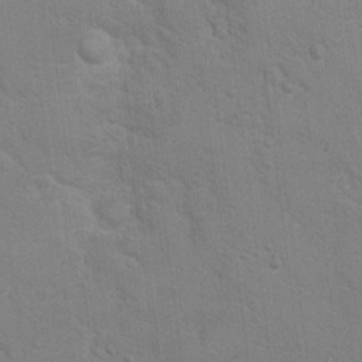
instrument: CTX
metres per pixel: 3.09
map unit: Hto
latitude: 16.1956
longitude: -38.1389
